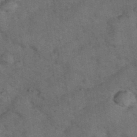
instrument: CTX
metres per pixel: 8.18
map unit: eHh
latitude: 37.8584
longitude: -66.9891
